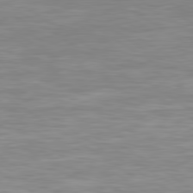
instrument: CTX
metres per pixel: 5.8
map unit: Hpe
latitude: 79.6505
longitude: -127.8017
